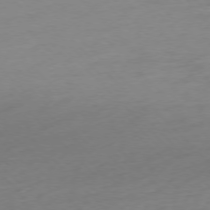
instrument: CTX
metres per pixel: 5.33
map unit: Ap
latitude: -77.0486
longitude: -63.1970
